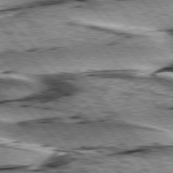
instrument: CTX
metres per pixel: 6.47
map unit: lApd
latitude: 76.1766
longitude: -71.6694
